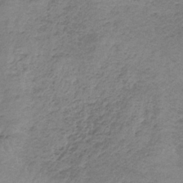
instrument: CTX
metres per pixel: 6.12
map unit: HNb
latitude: -34.4440
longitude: 56.8975
